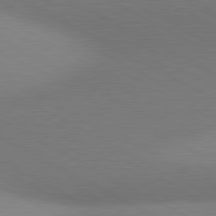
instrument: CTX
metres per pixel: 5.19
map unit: lApd
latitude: 80.6490
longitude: 129.4643
